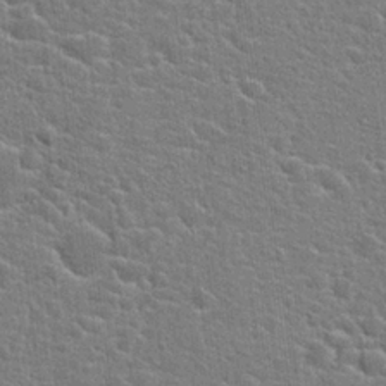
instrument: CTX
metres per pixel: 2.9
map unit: Hto
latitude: 22.2711
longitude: -44.0633
